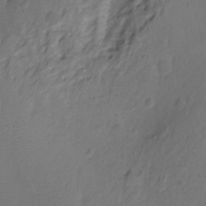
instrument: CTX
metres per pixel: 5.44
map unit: Hto
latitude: -12.0094
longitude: -39.7450
